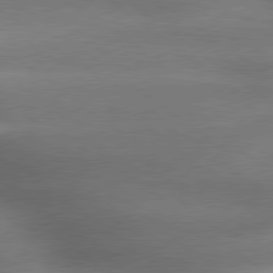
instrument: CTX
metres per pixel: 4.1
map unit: lApd
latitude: 79.5749
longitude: -118.6490
